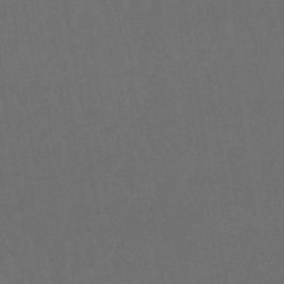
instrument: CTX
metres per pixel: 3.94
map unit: eHb
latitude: -49.9745
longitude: 84.3306
